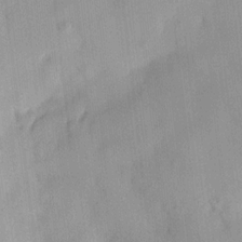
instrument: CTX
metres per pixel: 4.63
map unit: HNhu
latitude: 14.5924
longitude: 12.6708
